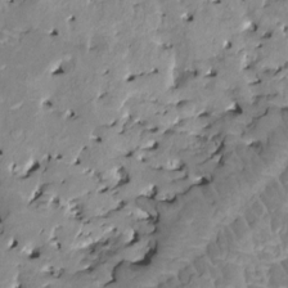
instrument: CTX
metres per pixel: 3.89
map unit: HNhu
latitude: 3.2537
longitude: 6.2172
